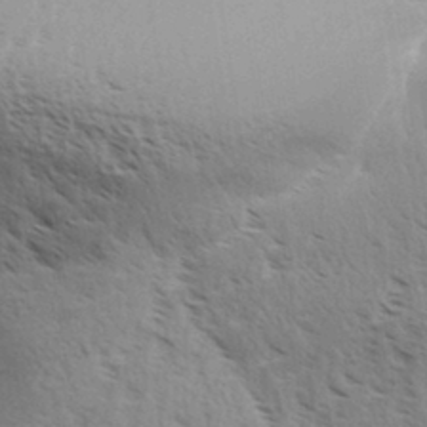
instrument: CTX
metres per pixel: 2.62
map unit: Aa
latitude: 32.9136
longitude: -140.4223
